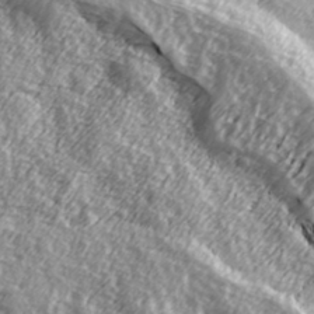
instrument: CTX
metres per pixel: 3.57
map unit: Hve
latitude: 32.0444
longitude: 149.9556
